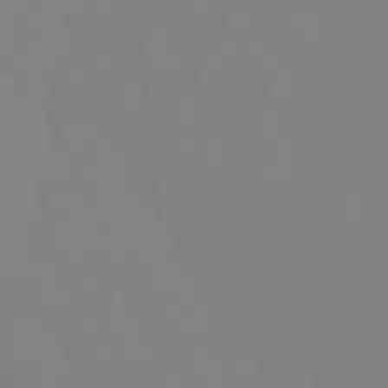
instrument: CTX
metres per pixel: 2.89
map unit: Ht
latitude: -15.1998
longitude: -52.9703
